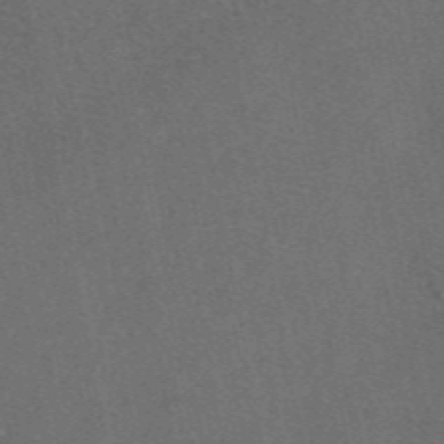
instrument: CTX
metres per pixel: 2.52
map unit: eAb
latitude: 47.0459
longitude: 108.6329
